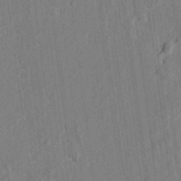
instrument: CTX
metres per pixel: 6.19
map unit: lAvf
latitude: 7.1214
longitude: 165.8801
